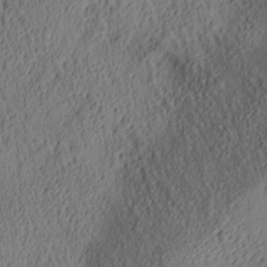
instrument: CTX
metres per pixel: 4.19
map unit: lAa
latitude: 5.3482
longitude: -116.9136
